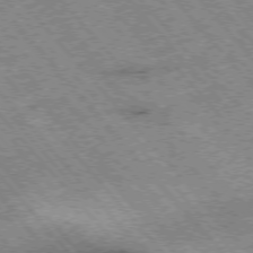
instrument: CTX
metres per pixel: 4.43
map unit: Hpe
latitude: -76.5763
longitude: -20.1389
